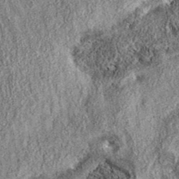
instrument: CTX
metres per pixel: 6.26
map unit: eAb
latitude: 37.0647
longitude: 108.2739
